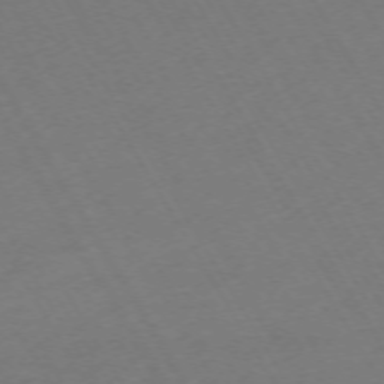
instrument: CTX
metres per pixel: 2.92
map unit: Hpe
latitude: -72.7274
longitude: 9.2943
